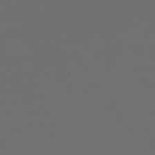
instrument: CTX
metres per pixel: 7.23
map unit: HNb
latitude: -47.8422
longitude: 55.8045
